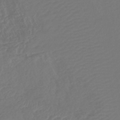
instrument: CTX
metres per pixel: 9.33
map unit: lHb
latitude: -43.5966
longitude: 77.5210
